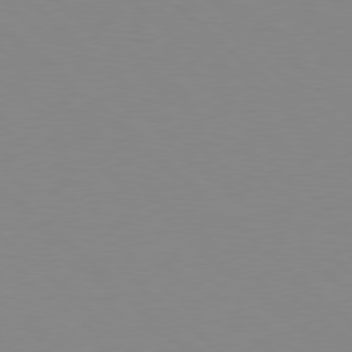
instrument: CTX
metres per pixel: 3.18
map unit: Hpe
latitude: 78.4601
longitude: -164.9325
